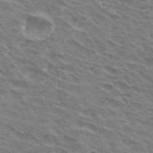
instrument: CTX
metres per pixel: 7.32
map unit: Hto
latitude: 32.8380
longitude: -42.7057
